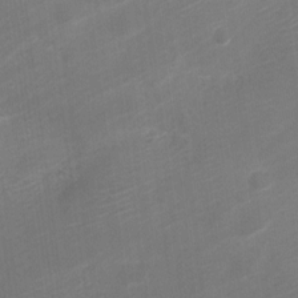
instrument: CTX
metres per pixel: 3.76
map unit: Nve
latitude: -19.4265
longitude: 107.7478
